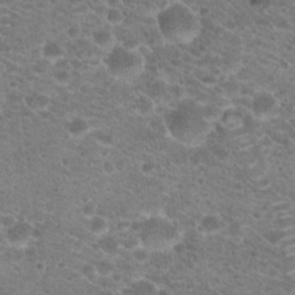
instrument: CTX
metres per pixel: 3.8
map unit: Hto
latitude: 19.8205
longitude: -37.5938
